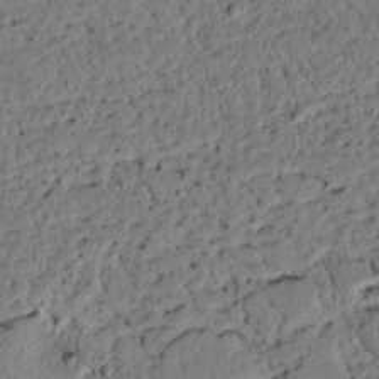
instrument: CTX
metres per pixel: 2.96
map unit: lAvf
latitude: 4.6113
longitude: 167.1431
